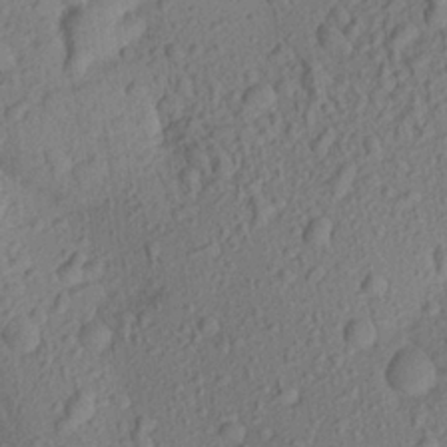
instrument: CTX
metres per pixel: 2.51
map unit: Aa
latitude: 22.9136
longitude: -143.4993
